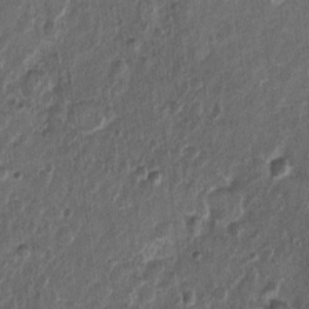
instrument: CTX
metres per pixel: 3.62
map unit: Nhu
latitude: 3.4804
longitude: -16.4601
